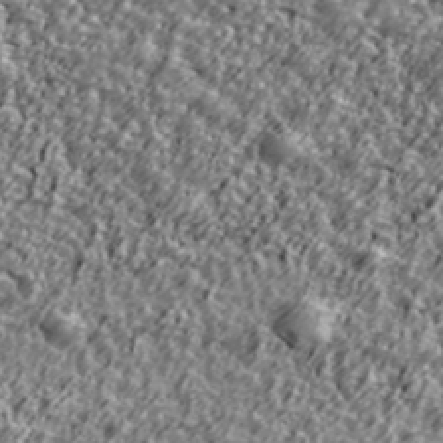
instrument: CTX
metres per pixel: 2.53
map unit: Ave
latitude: 42.3656
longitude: -113.5938
